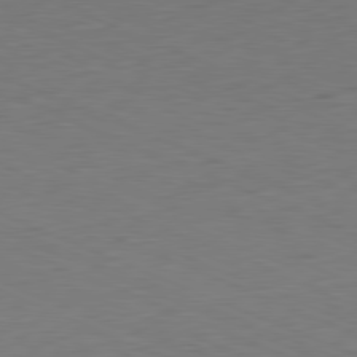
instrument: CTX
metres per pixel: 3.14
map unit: Ap
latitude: -81.4644
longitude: -58.8947
